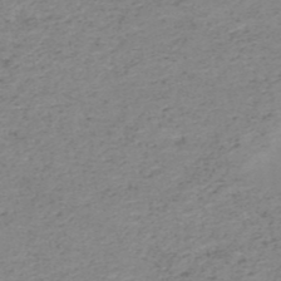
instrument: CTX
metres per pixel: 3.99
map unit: HNb
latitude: -51.5210
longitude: -52.6113
